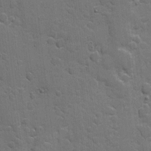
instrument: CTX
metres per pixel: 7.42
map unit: eHh
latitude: 5.0269
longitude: -65.5560
